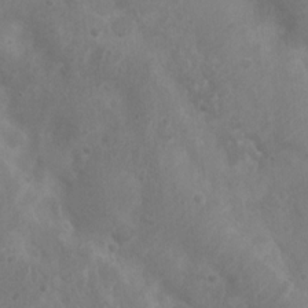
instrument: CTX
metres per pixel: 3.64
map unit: Nhu
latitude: 5.9717
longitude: -19.1214
